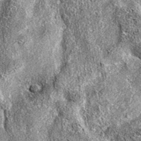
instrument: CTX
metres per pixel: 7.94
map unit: eAb
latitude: 36.6301
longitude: 105.9745
